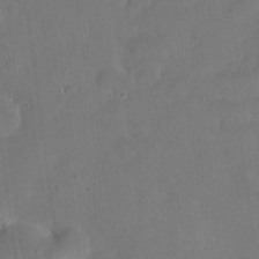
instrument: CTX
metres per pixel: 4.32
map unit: eHh
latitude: 21.1026
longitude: -61.8016
